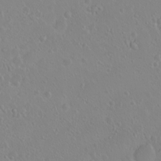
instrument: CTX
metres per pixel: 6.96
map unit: eHh
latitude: 1.8016
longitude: -55.2726
